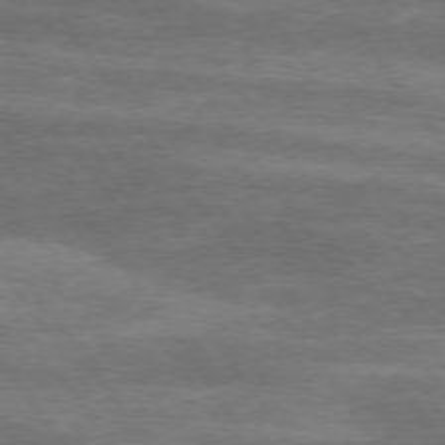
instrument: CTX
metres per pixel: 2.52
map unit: Hpe
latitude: 74.3089
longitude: -143.1214
